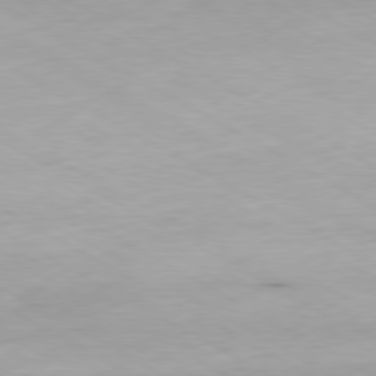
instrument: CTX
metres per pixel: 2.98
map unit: Hpe
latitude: -80.4440
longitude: 21.1053
